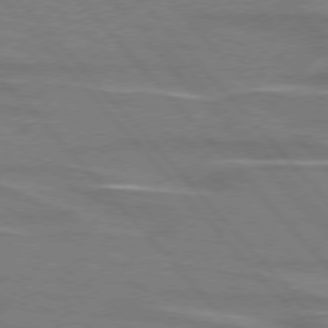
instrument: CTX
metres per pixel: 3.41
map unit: lApd
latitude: 75.6505
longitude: -81.3671
